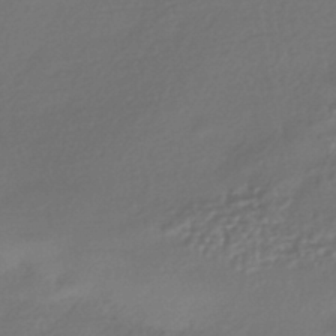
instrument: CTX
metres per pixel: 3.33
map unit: HNhu
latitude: -42.7652
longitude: 95.0864
